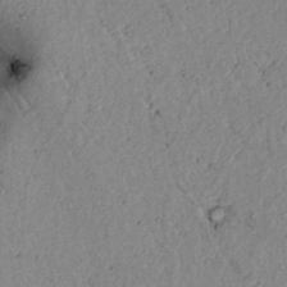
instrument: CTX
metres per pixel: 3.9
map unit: lAvf
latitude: 6.0822
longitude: 160.1417
